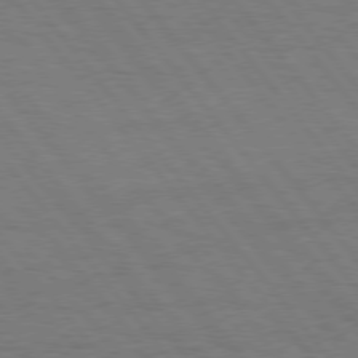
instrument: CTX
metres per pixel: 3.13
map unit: Hpe
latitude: 75.7450
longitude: -136.9703
